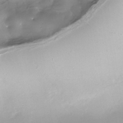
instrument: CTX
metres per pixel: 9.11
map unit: Nhe
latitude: -34.2739
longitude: -88.4979
